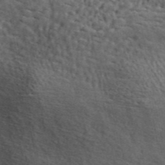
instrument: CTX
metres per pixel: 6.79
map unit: ANa
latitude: 44.1578
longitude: -85.7261
